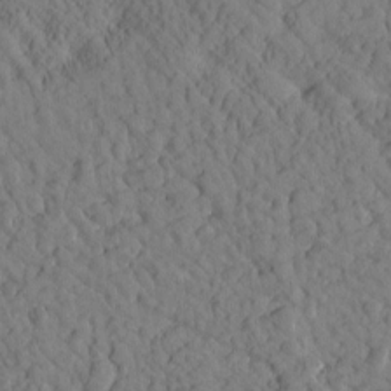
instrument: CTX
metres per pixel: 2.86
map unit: Htu
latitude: 0.6868
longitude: 176.2739
